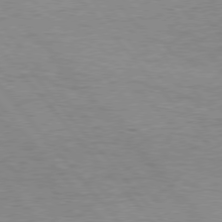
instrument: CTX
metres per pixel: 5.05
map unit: Hpe
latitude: 76.2900
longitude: -157.1970
